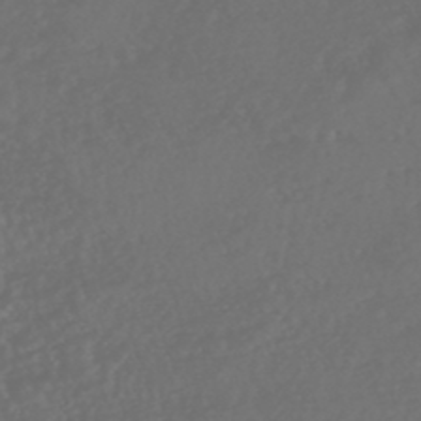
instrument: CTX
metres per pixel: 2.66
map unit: HNhu
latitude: -47.5966
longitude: 97.6911
